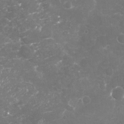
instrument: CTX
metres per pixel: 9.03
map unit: Nhu
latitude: -19.0109
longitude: -57.5938
